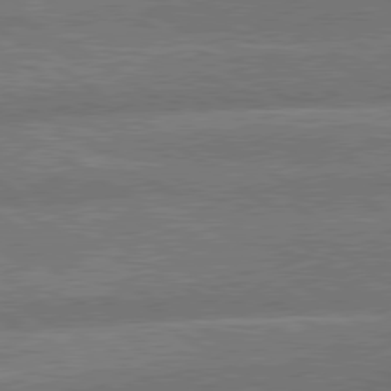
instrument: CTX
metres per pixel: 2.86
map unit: lApd
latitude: 79.8395
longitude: -164.1956
